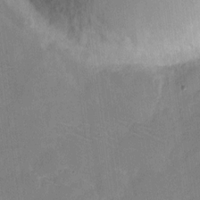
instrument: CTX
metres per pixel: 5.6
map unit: eHh
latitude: 6.0444
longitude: -66.9135
